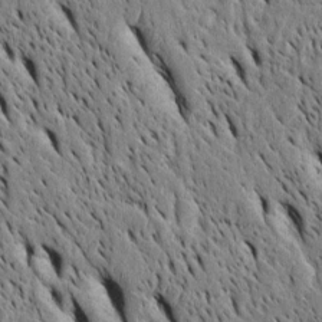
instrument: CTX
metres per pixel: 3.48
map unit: Htu
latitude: -3.4832
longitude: 151.7855
